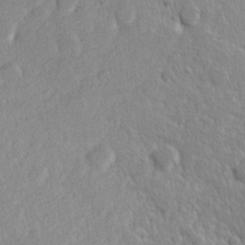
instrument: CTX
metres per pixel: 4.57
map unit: Hve
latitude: 24.3467
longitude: 144.3873
